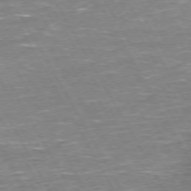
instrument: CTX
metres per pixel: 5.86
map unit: Hpe
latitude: 72.1578
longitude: -123.7450
